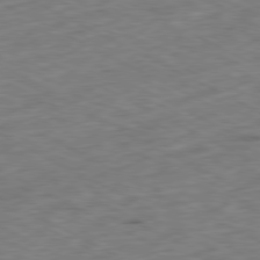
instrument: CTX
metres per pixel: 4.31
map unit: Ap
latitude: -79.7477
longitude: -68.2901
